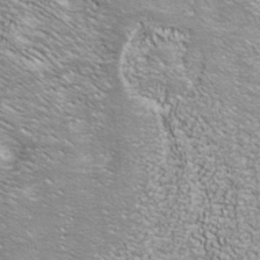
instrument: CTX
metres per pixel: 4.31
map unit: ANa
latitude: 40.4412
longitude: 20.4818
